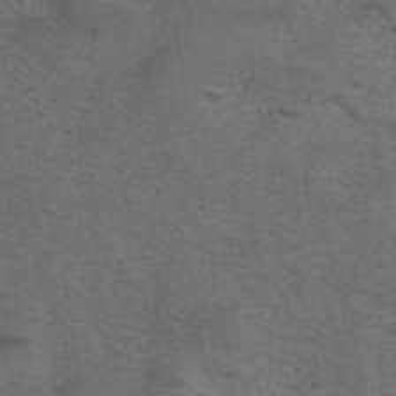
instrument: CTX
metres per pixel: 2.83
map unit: eAb
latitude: 43.5938
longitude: 105.1809
